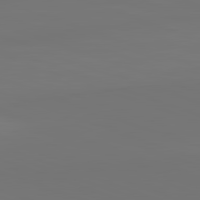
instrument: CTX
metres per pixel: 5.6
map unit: lApd
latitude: 82.4223
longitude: 145.0675
